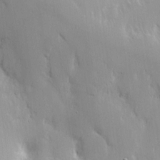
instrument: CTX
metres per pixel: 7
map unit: Nhe
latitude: -2.2361
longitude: -59.5182
